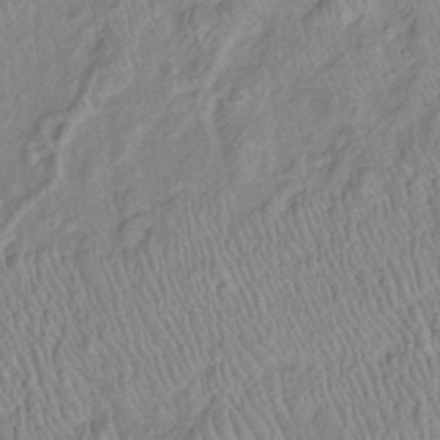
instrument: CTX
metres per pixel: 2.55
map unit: Htu
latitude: -6.3495
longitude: 152.8030
